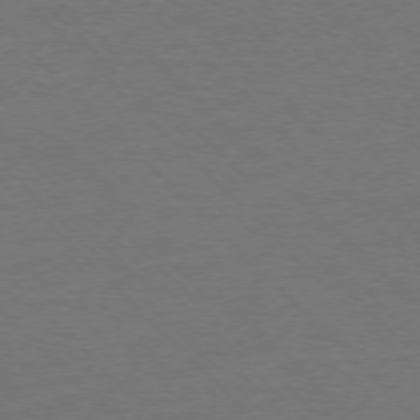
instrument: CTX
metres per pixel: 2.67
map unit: Ap
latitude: -76.5952
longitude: -94.1956
